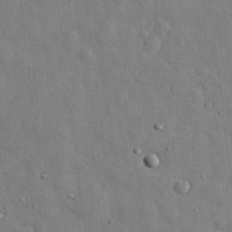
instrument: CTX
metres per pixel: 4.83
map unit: eHh
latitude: 30.8380
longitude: -71.6694
